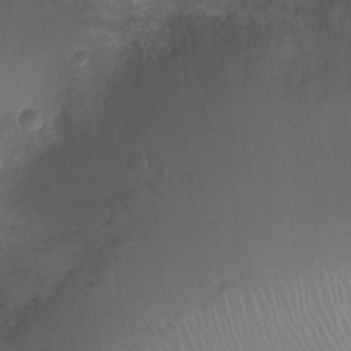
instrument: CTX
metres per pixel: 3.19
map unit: Ht
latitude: -7.6722
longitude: -19.8583
